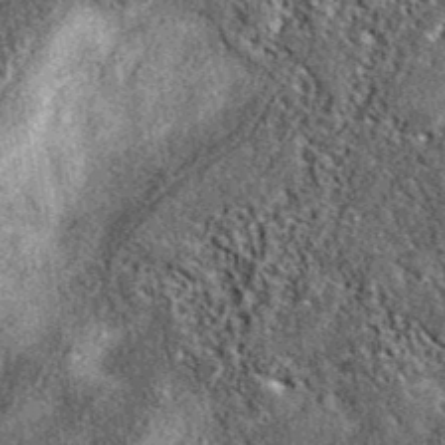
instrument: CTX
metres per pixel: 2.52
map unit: eAb
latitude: 38.2145
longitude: 106.5763
